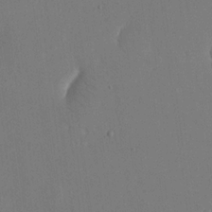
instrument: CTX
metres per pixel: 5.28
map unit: eHh
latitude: 19.0458
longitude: -67.9339
